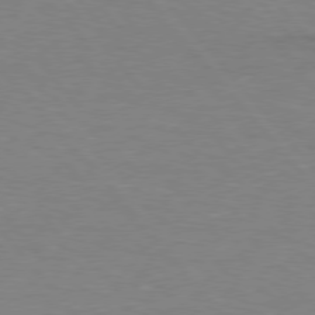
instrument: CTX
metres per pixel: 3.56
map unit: lApd
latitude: 76.4601
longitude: -86.1767
